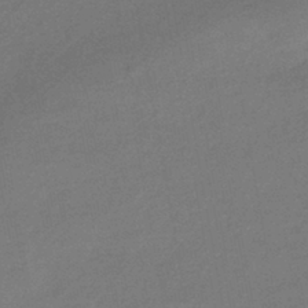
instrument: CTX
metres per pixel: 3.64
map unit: HNhu
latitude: -42.1038
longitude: 93.2187
